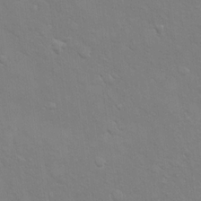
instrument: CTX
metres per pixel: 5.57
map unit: eHh
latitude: 16.5357
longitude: -66.4979
